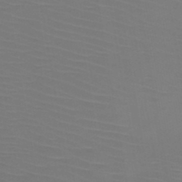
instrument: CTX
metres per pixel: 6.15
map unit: HNb
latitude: -47.1809
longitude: -43.9528
